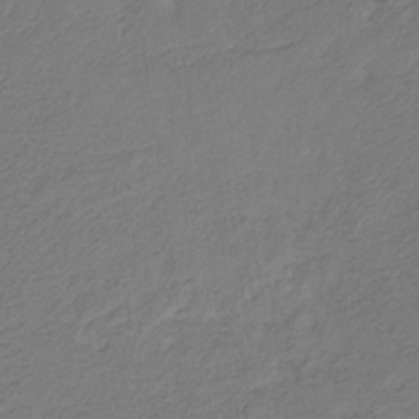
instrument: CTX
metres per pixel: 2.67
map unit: eHb
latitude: -29.7856
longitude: 66.6707
